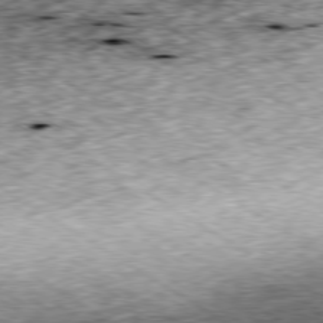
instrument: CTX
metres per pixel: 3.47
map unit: Ap
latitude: -79.6910
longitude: -84.3278
